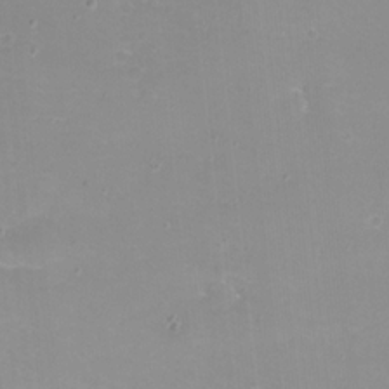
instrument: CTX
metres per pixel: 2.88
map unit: eHh
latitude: -12.3495
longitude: -60.6301
